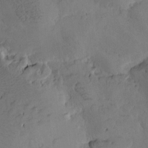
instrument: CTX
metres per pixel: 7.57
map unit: Htu
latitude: -2.7463
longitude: -176.2711
